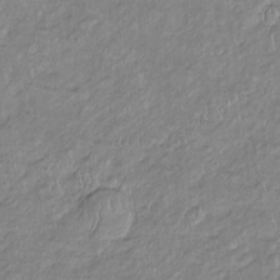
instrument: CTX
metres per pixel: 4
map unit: Htu
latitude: -6.1228
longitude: 154.1417
